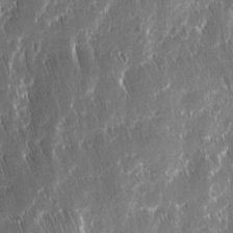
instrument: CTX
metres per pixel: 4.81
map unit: Ave
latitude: 9.4238
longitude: -104.8947
